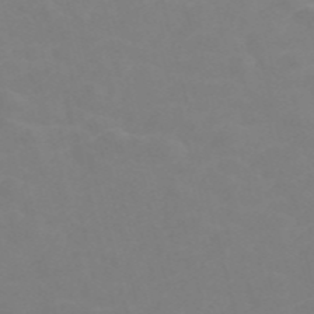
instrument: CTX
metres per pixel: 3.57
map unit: Nve
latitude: -57.1053
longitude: 53.0864
